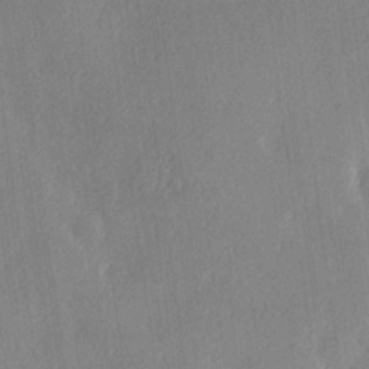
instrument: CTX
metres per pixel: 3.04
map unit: Hve
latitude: 18.7246
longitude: 149.5777
